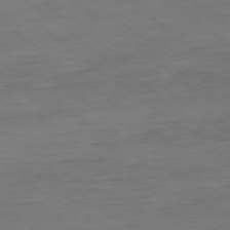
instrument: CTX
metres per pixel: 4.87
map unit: Ap
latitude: -79.0486
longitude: -78.0444
